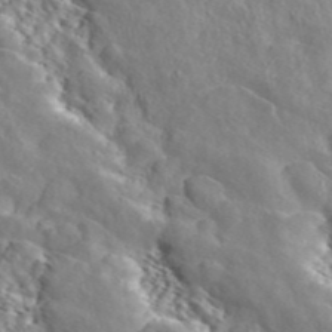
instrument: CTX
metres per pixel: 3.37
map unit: ANa
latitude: 46.3279
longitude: 49.4455
